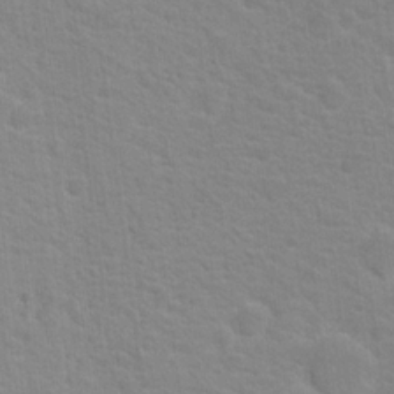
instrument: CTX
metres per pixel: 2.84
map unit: Nhu
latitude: 16.7246
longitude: -31.1215
